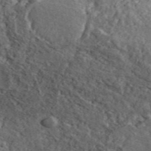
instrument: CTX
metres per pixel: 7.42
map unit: ANa
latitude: 45.7072
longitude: 45.7856
